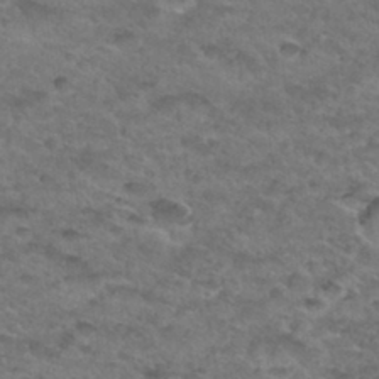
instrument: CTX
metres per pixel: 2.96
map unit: Hto
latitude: 33.1970
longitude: -48.6868
